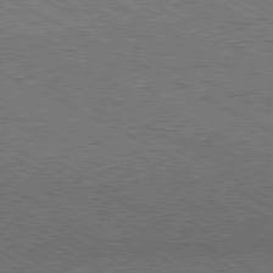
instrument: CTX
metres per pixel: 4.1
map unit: Hpe
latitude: -81.3321
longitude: 20.4818
